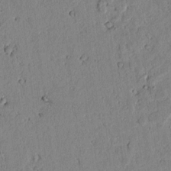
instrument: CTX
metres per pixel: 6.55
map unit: lAvf
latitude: 6.0822
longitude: 168.9730
